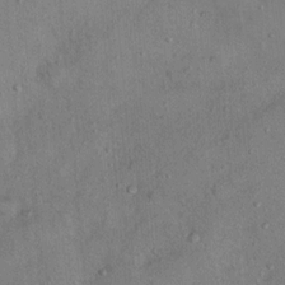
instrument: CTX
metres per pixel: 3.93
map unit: Nhu
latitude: 12.4601
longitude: -26.7246
